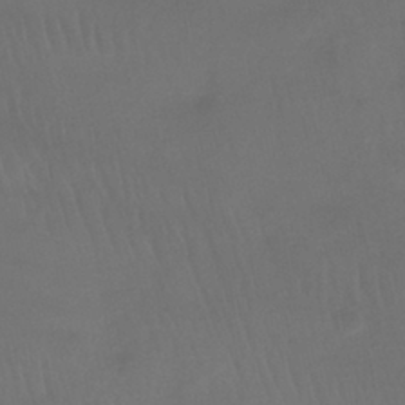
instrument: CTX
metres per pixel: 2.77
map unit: HNhu
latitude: -43.7666
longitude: 102.9353
